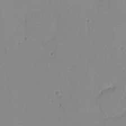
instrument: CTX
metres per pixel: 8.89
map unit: eHh
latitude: -9.4265
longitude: -68.6301
